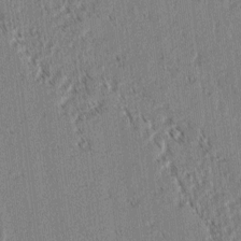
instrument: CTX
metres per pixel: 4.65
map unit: lAvf
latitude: 2.8947
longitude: -105.8395
